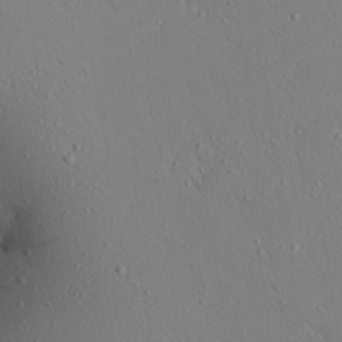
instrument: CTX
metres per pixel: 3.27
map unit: Aa
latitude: 17.4237
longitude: -148.2145
